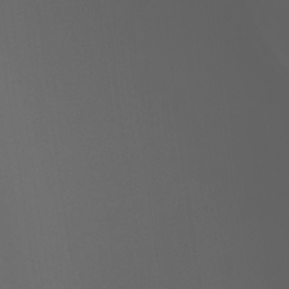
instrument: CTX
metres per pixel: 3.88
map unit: Htu
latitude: -0.9353
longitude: -77.9339
